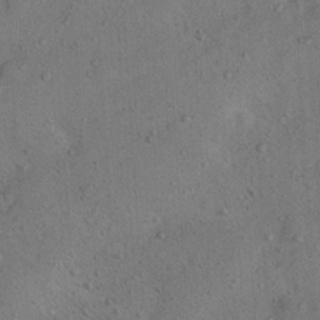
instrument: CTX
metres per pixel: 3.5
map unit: Nhu
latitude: 12.9703
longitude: -26.7813
